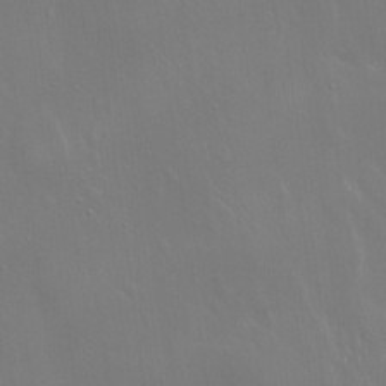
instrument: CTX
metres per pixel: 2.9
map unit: Hto
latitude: 18.3656
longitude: -56.5545
